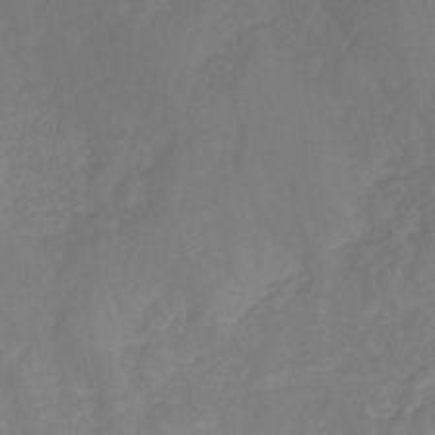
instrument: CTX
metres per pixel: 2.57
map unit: eHb
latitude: -32.8219
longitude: 71.9745
